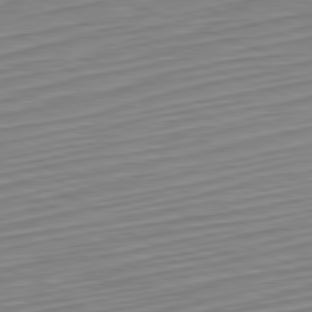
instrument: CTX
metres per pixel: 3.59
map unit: Hpe
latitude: -82.2928
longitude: 15.4833
